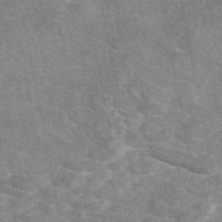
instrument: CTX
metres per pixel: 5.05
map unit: eAb
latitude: 49.8205
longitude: 120.0850
